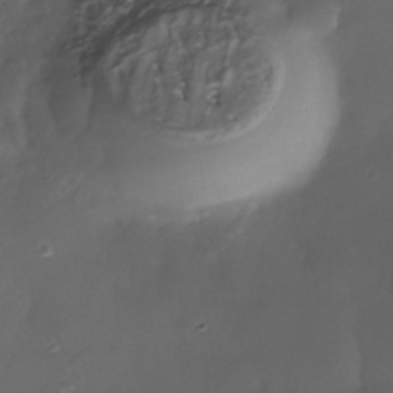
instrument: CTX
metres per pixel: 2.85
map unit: Nhe
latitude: -35.9745
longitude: -117.7639
